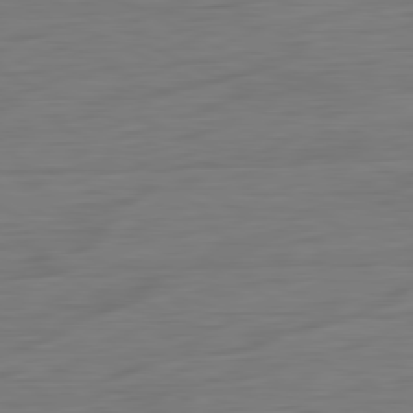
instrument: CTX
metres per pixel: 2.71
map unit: Ap
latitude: -81.8423
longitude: -78.0444
